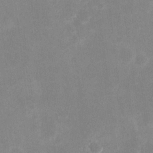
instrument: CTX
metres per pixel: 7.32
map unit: eHh
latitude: 19.9339
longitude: -70.4979
